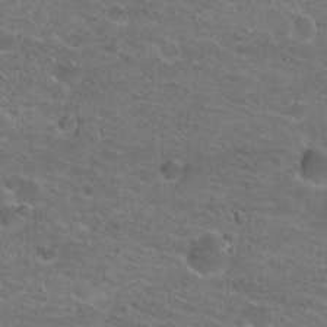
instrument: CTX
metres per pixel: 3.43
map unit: Hto
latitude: 21.4805
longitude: -43.6883
